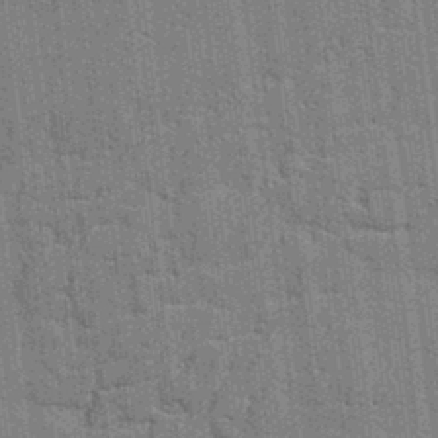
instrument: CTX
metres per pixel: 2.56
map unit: lAvf
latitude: -1.4077
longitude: -107.5182
